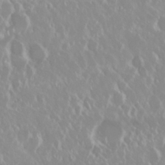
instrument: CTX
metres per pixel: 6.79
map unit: Nhu
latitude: 28.9513
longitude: -61.9150
